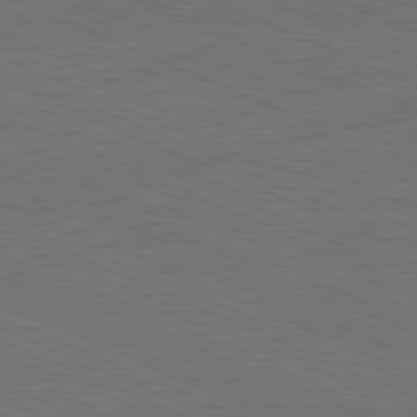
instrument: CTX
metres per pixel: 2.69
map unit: Hpe
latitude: -82.0283
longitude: 18.7841
